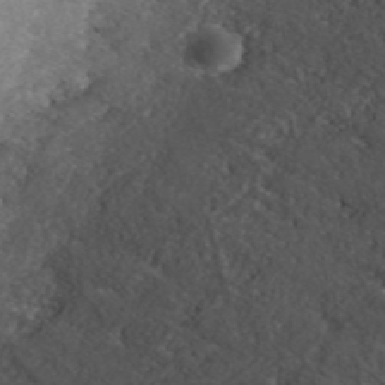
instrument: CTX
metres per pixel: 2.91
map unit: ANa
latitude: 42.1200
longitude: 23.9367
